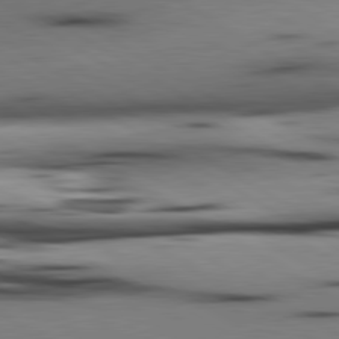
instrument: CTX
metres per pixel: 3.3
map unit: lApd
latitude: 80.3845
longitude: 160.7652
